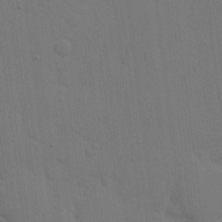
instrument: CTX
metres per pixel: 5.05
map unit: eHh
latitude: 7.3104
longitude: -67.5182
